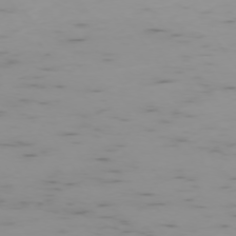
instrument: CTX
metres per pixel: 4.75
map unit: Ap
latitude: -74.2173
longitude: -80.4223
